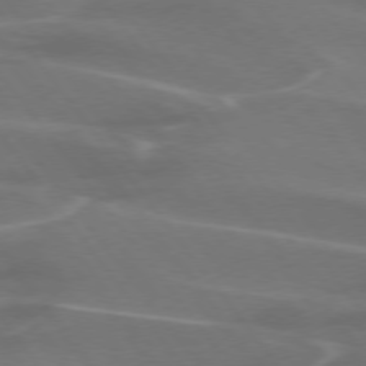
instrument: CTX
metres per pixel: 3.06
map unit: lApd
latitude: 74.6113
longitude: -62.7247
